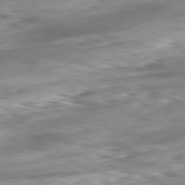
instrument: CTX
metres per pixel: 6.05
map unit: Ap
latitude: -81.8045
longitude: -80.4034
